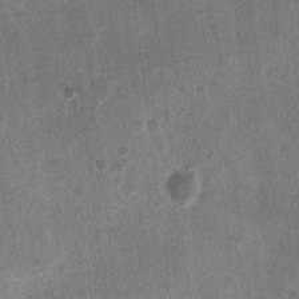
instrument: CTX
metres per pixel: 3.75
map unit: Nhu
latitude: 3.8961
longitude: -16.6112
